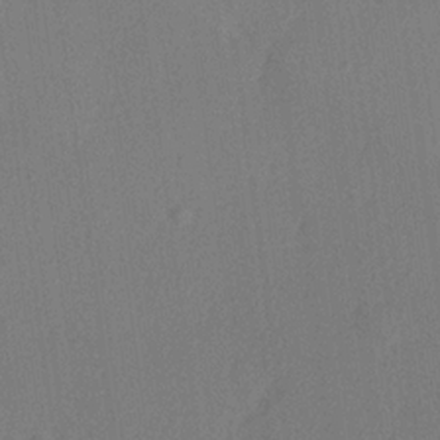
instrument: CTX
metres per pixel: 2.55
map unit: lHvf
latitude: 21.3671
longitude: 140.9164
